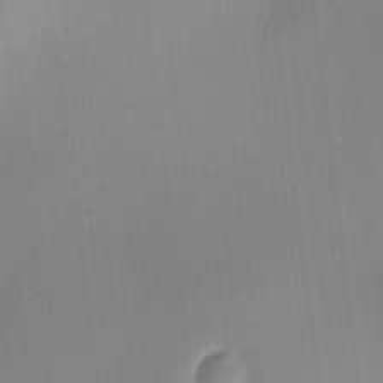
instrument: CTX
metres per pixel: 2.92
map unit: HNhu
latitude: 8.5168
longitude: 9.4076
